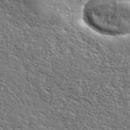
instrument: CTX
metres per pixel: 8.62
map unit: lHvf
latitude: 37.3671
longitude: -88.8947
